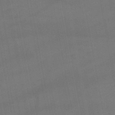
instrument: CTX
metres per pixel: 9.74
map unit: lHb
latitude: -47.0486
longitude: 73.4265
